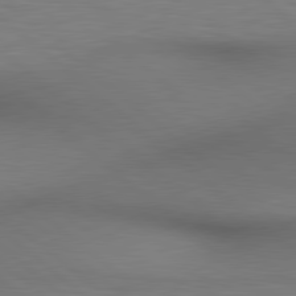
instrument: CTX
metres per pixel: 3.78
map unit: lApd
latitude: 80.1578
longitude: 119.5399
